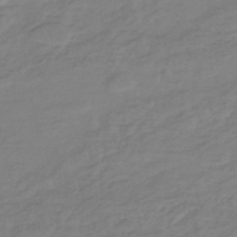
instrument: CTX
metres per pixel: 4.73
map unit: eHh
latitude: -45.0486
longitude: -29.6316
